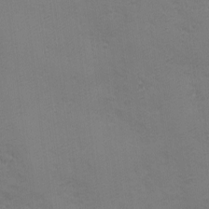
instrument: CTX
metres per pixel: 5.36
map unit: Ave
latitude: -7.6155
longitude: -120.8758
